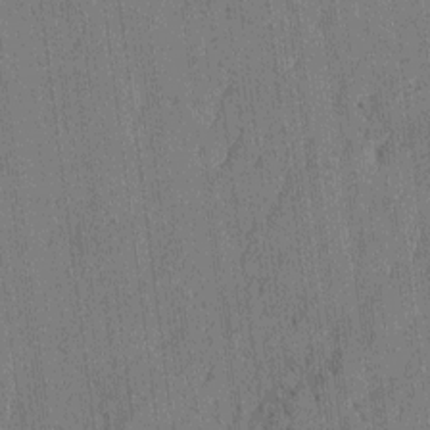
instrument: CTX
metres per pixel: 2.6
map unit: Htu
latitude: -6.6518
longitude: 176.3873
